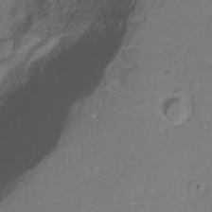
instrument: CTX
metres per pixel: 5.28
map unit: Ht
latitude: -14.7652
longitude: -42.6491
